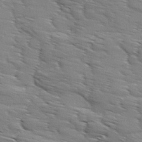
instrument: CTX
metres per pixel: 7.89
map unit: Ave
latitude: 11.8395
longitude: -106.0633
